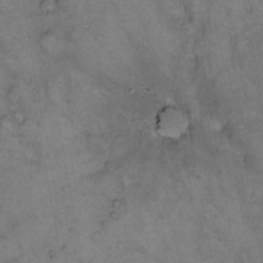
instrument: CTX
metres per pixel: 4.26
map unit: Hto
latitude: 11.9906
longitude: -58.5168
